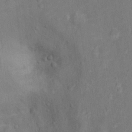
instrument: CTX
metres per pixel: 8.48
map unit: Ht
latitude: 14.2523
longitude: -41.6127
